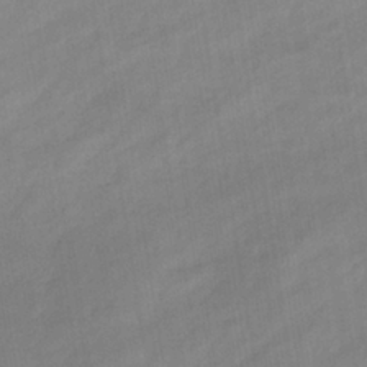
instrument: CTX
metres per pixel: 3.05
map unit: eHb
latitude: -37.2376
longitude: 79.4643
